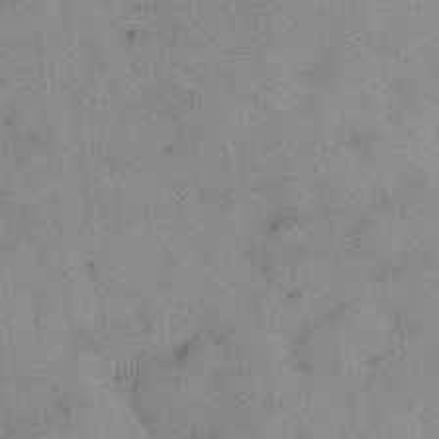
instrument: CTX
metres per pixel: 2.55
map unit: eHh
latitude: 24.4601
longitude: -65.0080
